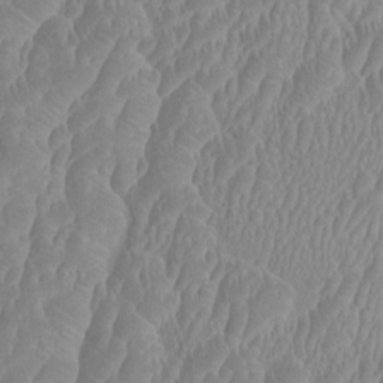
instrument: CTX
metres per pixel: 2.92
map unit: HNhu
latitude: 3.7827
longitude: -3.5371
